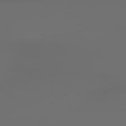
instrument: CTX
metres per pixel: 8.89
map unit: lApd
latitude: 79.5938
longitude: 176.8597
